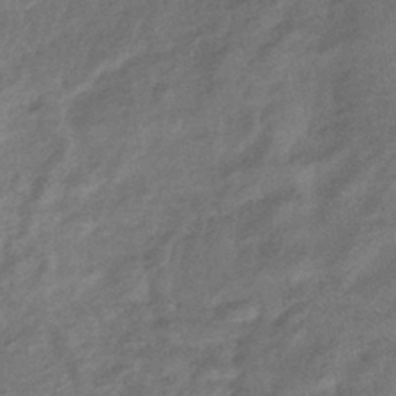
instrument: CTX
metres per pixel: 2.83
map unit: eHb
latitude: -42.7652
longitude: 83.9367
